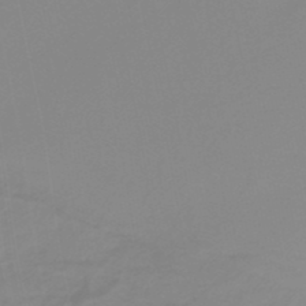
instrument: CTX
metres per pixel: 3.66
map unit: HNb
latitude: -36.4818
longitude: 55.2376
